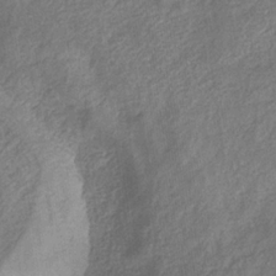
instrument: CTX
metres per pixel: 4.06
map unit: eHb
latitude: -30.8219
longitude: 70.2362
